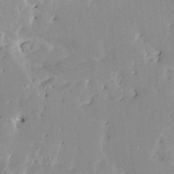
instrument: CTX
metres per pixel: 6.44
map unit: HNhu
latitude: 3.8772
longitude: 4.0283
